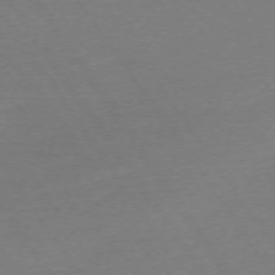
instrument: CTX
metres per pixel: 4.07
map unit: Ap
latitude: -73.6155
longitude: -85.3860
